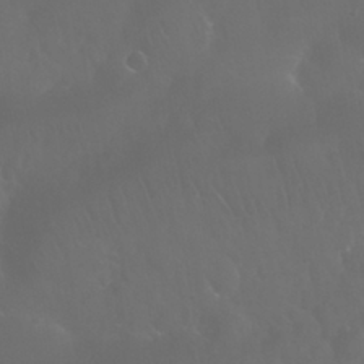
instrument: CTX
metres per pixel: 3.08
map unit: Nhu
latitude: 28.6490
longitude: -65.5938
